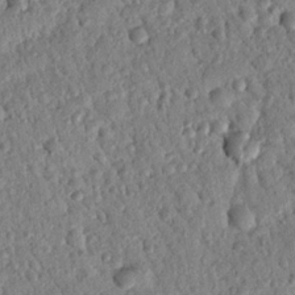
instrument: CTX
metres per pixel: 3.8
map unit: Nhu
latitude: 21.1403
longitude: -78.2523
